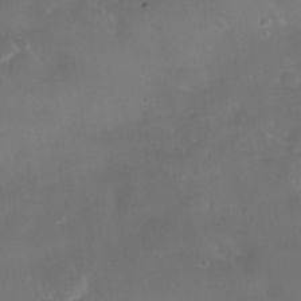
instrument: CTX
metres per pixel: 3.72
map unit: Nhe
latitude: -38.2362
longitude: -118.5357
